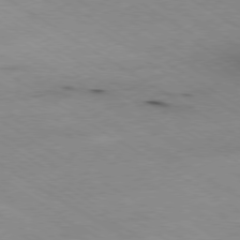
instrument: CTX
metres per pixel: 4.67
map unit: Ap
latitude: -78.5384
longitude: -70.6112
